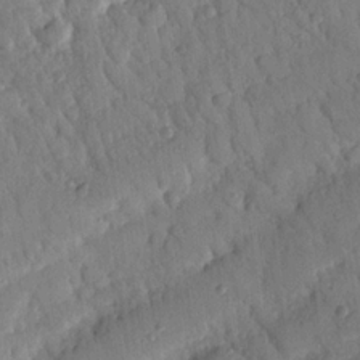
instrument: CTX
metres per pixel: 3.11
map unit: Nhu
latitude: 18.8569
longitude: -78.4979
